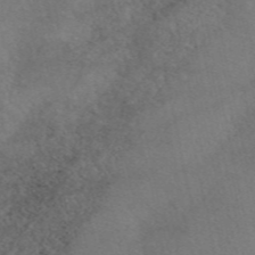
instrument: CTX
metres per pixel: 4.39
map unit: eAb
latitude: 47.3293
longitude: 113.8611
